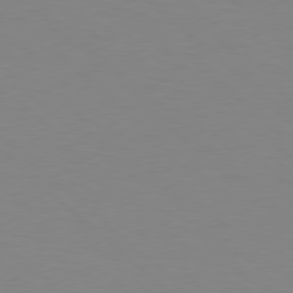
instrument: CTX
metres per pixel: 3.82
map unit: Hpe
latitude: 78.4979
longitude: -164.6679
